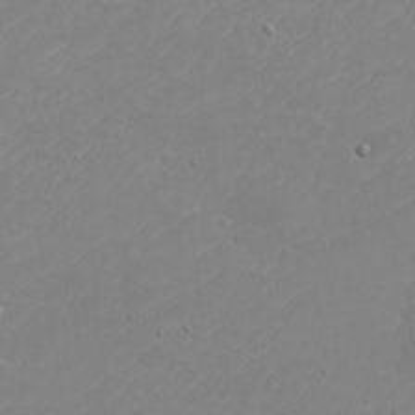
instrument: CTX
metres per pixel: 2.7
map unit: eHh
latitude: -2.6518
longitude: -74.8569
